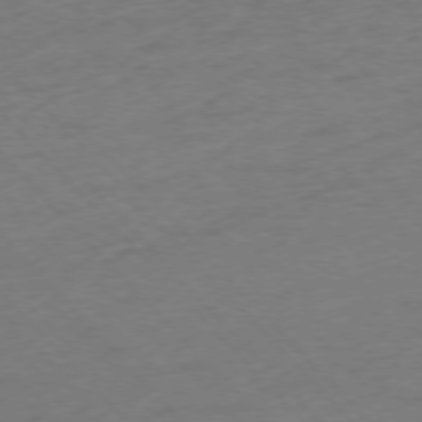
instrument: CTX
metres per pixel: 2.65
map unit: Ap
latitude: -76.3306
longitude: -80.4034
